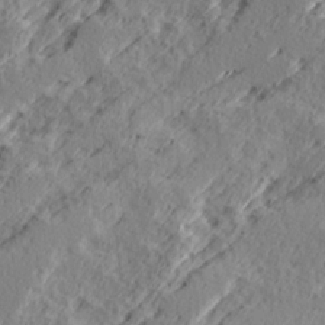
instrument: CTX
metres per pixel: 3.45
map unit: Ave
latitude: 16.4412
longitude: -138.0822
